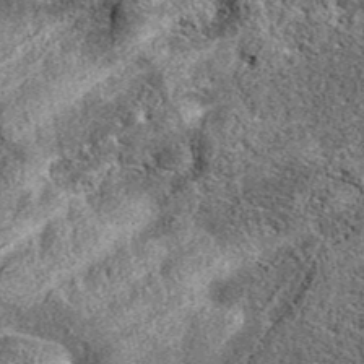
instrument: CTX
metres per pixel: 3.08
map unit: eAb
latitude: 37.6694
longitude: 110.6707
